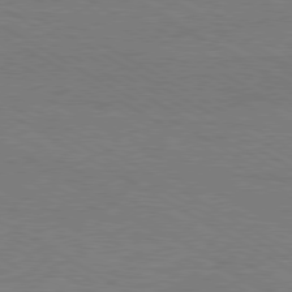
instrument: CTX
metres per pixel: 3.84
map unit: Hpe
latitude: -80.7841
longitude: 19.7478
